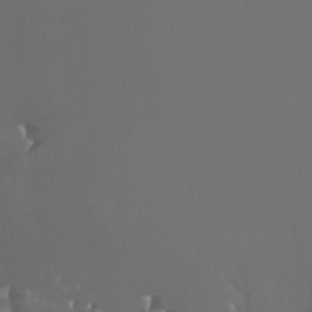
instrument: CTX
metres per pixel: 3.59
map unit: Ht
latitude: -7.2943
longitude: -27.7072
